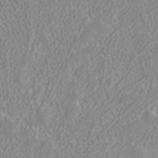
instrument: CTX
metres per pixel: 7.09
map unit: ANa
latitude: 40.3467
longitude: 22.7463
